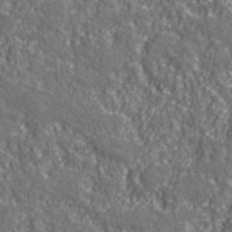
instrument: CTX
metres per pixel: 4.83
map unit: eHh
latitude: 42.5924
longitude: -91.5938
